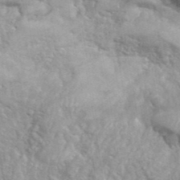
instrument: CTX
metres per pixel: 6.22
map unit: eHh
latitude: 39.3104
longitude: -57.9339
